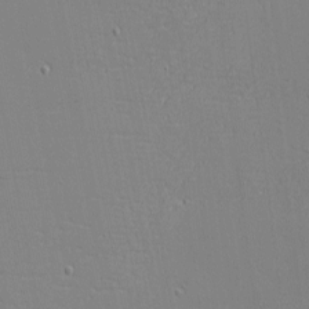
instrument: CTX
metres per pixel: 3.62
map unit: eHh
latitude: -3.6721
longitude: -80.8947
